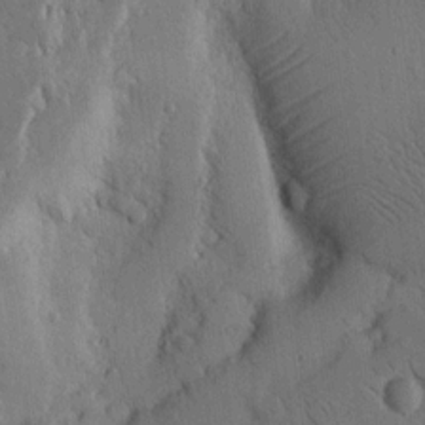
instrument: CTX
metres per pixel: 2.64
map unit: Nhu
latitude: 15.3860
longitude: -78.3090
